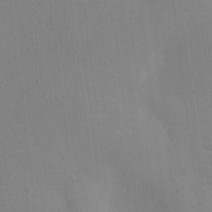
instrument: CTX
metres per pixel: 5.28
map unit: Ht
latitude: -10.4440
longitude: -22.5924
